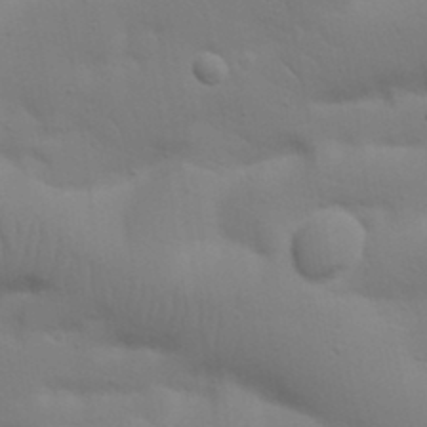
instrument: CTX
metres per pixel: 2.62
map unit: Nhu
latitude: 23.4993
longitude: -73.4427
